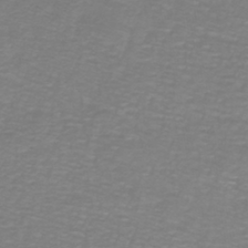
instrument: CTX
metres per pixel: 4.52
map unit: lHb
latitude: -41.2565
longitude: 56.7841
